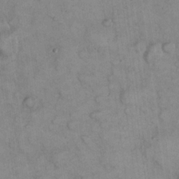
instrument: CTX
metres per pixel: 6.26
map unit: eHh
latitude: 22.7624
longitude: -58.7624
